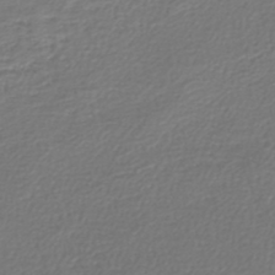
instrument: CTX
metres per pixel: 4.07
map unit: lHb
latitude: -46.7463
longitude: 63.6910
